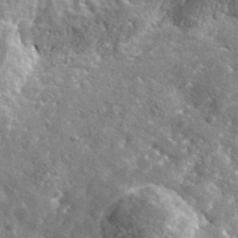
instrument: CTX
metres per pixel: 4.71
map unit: lHvf
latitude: 36.0255
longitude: -87.7827
